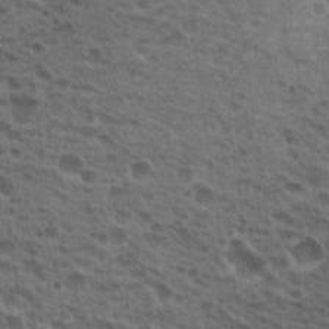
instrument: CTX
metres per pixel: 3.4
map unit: Hto
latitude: 19.6694
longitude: -31.9151
